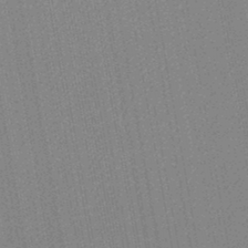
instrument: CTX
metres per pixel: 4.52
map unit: lHb
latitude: -44.7085
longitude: 74.6519
